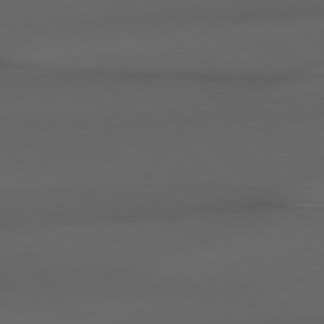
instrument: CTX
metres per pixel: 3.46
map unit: Hpe
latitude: 78.4790
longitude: -161.3481
